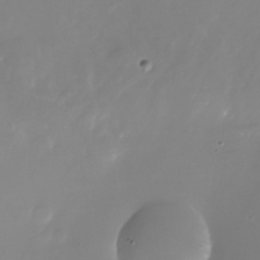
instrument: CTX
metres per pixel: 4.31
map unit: Nhu
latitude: -25.5588
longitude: -72.7436
